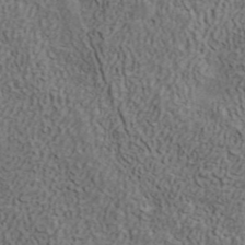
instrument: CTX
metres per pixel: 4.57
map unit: ANa
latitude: 42.1389
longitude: 29.3132
